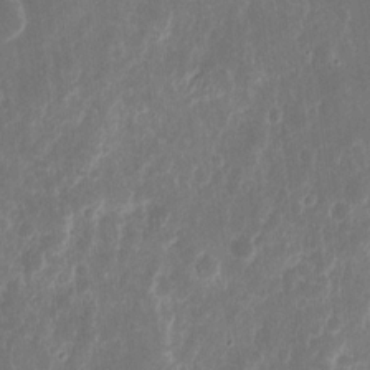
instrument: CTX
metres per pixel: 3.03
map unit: eHh
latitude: 10.1956
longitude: -72.3090
